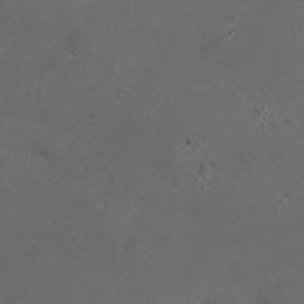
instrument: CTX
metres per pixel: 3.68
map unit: HNhu
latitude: 6.5546
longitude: 6.7274
